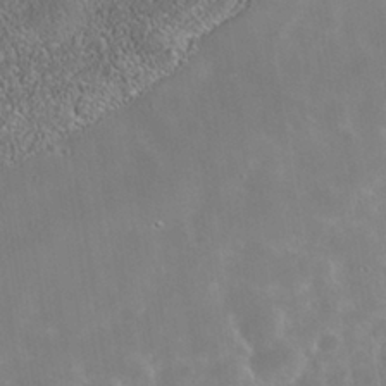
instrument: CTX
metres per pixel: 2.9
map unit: Nhe
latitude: -38.8786
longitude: -117.8583
